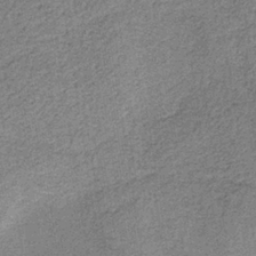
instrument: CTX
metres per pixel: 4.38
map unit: HNb
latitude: -36.3117
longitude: 54.1795
